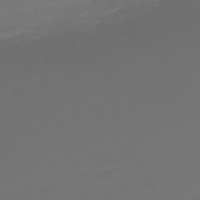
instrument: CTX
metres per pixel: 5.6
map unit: Nve
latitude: -59.5399
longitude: 57.9178
